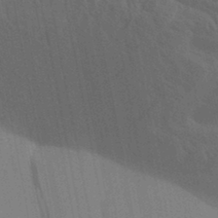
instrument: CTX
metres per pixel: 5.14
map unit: Aa
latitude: 31.9339
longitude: -139.4615
